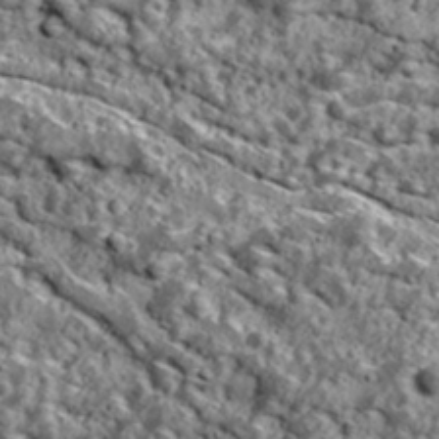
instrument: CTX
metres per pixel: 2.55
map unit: Ave
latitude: 18.5168
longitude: -134.7246
